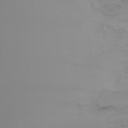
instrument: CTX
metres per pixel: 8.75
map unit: Ht
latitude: -15.1620
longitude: -49.3104
